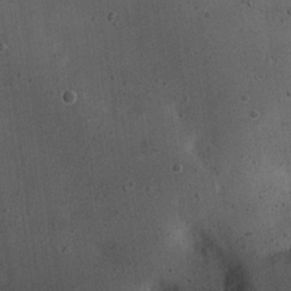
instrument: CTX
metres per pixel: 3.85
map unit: eHh
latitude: 22.8380
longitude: -68.6680
